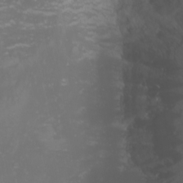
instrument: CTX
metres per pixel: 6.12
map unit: Nhu
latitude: -0.8786
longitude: -79.7072
